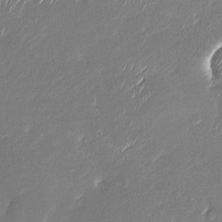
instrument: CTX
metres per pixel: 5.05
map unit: Nhu
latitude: -27.2375
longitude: -62.3845
